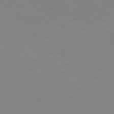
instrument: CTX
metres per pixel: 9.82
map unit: Hpe
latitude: -79.3887
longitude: 14.0283
